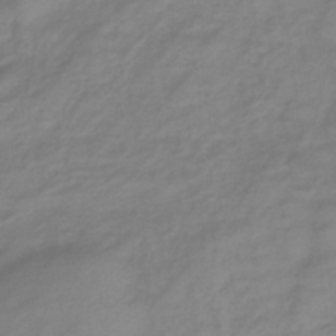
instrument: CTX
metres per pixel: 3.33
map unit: lHb
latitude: -35.3132
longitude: 72.2928
